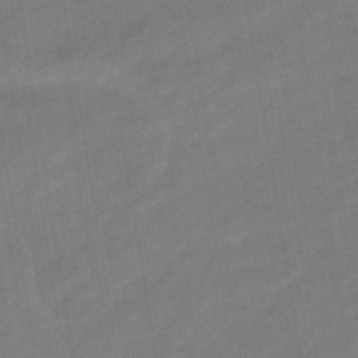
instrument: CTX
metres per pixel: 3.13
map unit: eHb
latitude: -36.9163
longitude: 79.4076
